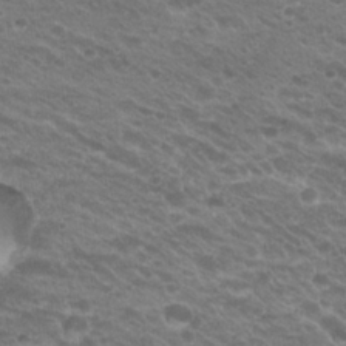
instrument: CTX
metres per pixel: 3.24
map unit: Hto
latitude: 23.0836
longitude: -35.9339
